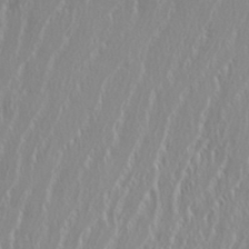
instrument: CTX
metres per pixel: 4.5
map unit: eHh
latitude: 34.1200
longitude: -133.1214
